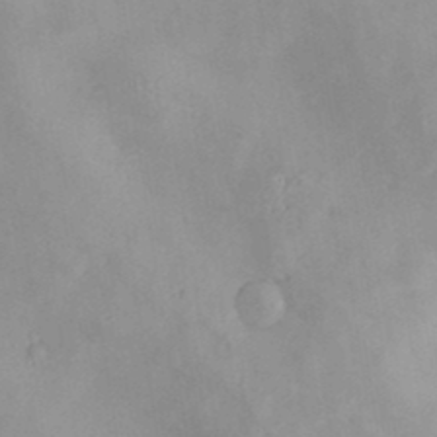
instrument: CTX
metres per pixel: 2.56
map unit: Nve
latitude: -8.7463
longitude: 174.7841
